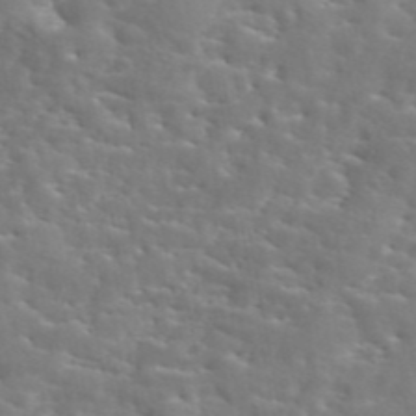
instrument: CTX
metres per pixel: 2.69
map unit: eAb
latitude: 44.9325
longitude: 125.7289
